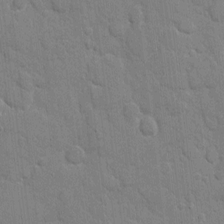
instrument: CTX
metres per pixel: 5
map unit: eHh
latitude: 8.1767
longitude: -67.5560
